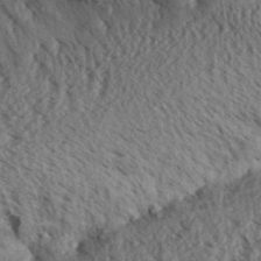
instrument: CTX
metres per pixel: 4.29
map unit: Aa
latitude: 30.9514
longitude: -137.6505
